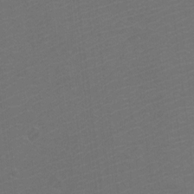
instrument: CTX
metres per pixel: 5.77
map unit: Htu
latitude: -11.8611
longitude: -71.6505
